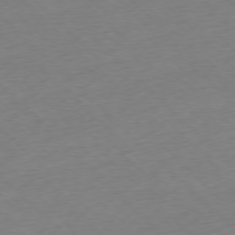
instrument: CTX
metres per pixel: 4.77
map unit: Ap
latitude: -77.3888
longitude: -98.4034
